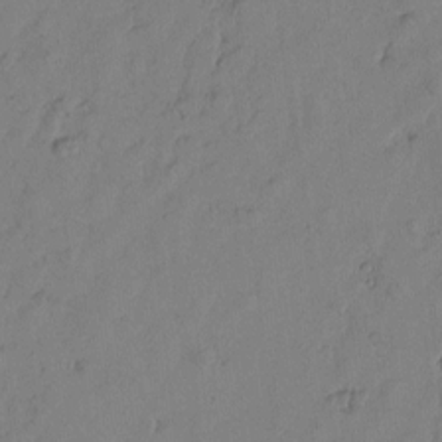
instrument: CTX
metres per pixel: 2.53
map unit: Htu
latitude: -1.6344
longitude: -176.5923
